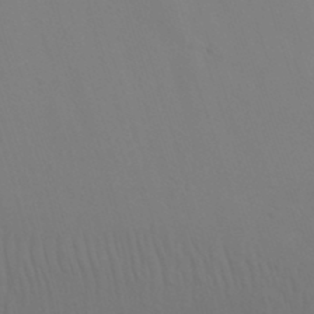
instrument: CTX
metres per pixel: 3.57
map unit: Nhu
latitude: 21.9339
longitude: -73.3104
